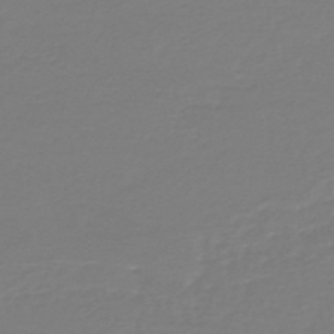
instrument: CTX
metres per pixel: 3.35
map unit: HNb
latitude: -46.1605
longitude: 54.0661
